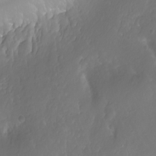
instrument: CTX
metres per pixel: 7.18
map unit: Aa
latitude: -8.7085
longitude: -71.1025
